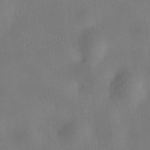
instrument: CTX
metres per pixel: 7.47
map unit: HNhu
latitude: 9.6883
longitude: 10.1795
